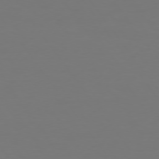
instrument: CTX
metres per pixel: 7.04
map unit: Hpe
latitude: 74.2334
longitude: -123.5371
